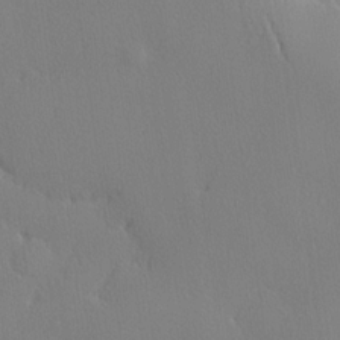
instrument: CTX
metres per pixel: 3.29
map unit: lHvf
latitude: 21.6316
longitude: 141.8989
